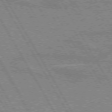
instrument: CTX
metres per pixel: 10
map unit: lApd
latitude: 72.9325
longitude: -55.3670
